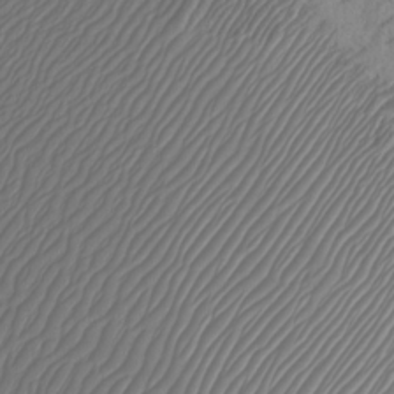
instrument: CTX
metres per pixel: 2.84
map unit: Htu
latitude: -3.9178
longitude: -73.6694
